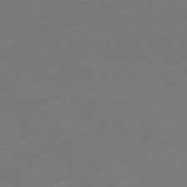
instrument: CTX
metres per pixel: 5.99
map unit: Hpe
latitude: -78.0472
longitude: 13.4643
